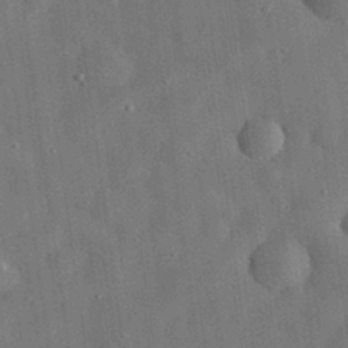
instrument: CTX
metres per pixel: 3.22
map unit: eHh
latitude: 31.2726
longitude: -77.2726
